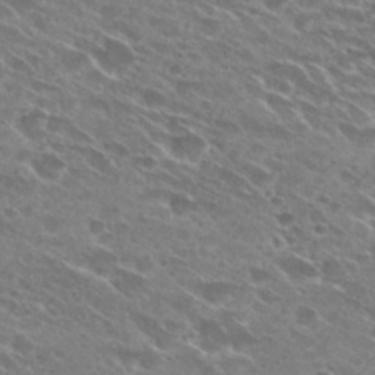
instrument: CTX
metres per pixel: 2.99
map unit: Hto
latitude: 28.8380
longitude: -45.0647
